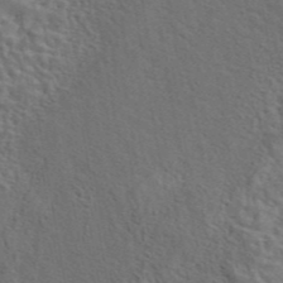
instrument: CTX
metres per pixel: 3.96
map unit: eAb
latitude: 43.4615
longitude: 111.7855
